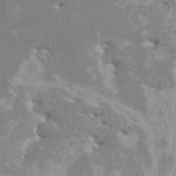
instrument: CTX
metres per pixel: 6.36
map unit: HNhu
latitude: -0.0850
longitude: 3.8800
